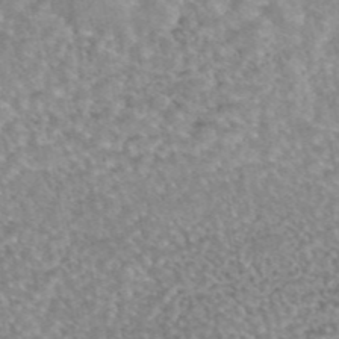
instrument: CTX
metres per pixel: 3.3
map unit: eAb
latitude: 45.1781
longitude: 104.8975
